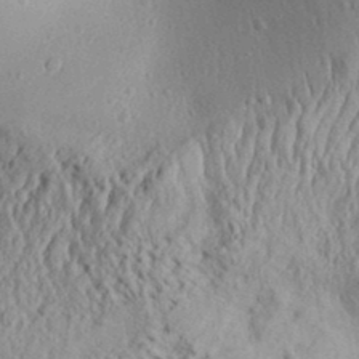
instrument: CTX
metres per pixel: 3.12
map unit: Aa
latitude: 32.1578
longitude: -134.3656
